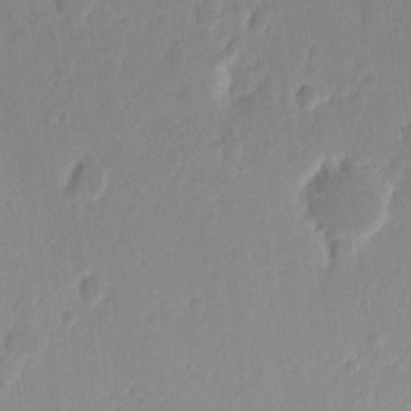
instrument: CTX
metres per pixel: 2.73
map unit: eHh
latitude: 13.8395
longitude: -72.7058
